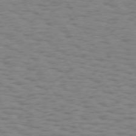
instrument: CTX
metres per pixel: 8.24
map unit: Hpe
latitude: 74.0255
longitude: -135.6694
